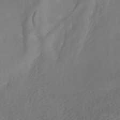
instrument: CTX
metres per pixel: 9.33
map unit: HNhu
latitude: -40.2928
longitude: 108.2361
